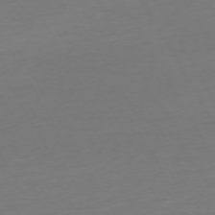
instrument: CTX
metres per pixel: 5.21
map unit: Ap
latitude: -74.6141
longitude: -69.0837
